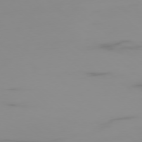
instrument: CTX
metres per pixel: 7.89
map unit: Ap
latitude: -77.8800
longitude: -62.8002
